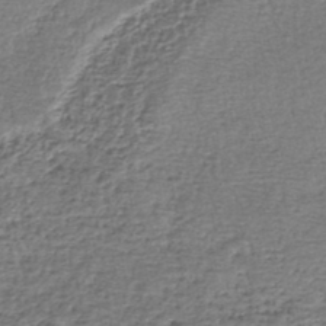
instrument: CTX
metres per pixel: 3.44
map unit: lHb
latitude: -45.1242
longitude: 58.5573
